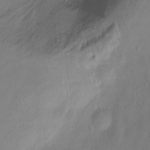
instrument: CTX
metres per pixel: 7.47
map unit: Ht
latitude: -15.4644
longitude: -44.8947
